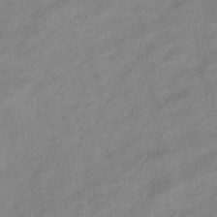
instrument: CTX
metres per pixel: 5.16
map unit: eHb
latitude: -40.7463
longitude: 83.7477
